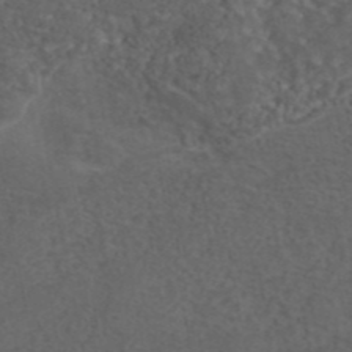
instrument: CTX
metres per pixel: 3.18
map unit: eAb
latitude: 43.3293
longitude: 104.9164
